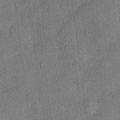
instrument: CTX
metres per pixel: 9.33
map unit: HNhu
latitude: 12.1389
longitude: 9.3887
